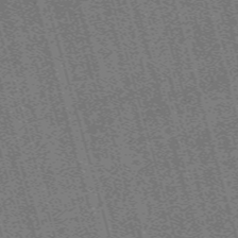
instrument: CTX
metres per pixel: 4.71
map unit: Nve
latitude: -59.6721
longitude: 62.2361
